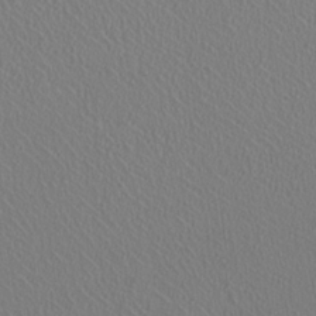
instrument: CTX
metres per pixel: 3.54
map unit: HNhu
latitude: -0.9353
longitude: -1.1970
